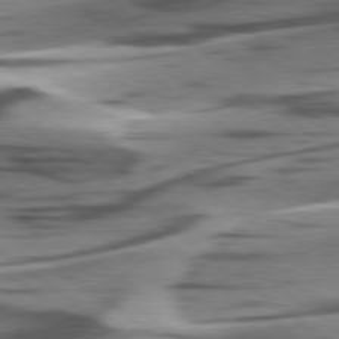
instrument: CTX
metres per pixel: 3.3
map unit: lApd
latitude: 78.5357
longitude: -50.6868
